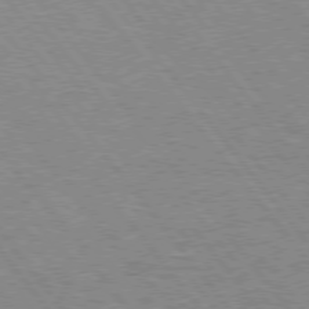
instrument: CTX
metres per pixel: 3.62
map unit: Hpe
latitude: 75.8017
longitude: -156.6868
